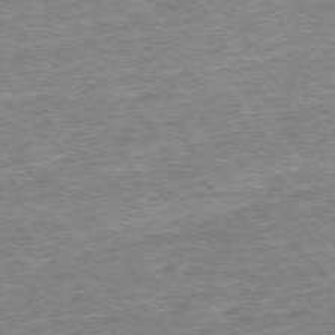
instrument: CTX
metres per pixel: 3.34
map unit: Ap
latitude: -76.9731
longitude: -96.9514
